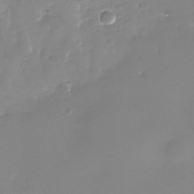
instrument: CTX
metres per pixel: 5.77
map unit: Nhu
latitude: -28.9731
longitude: -69.3293
